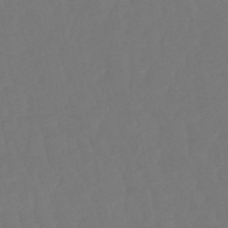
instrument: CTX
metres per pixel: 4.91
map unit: eHb
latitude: -50.6518
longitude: 77.4265
